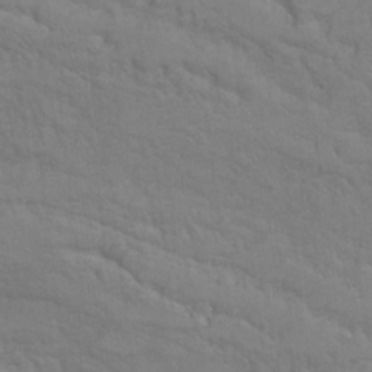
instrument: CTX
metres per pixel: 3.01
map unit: Hto
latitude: 6.7813
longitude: -35.6882
